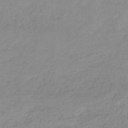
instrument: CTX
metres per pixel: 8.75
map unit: lHb
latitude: -44.2928
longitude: 70.0661
